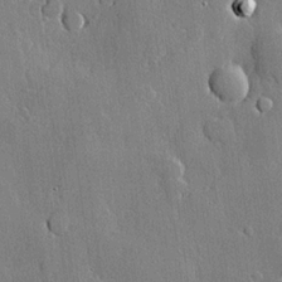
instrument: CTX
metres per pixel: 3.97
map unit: lHvf
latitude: 20.7624
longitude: 145.5399
